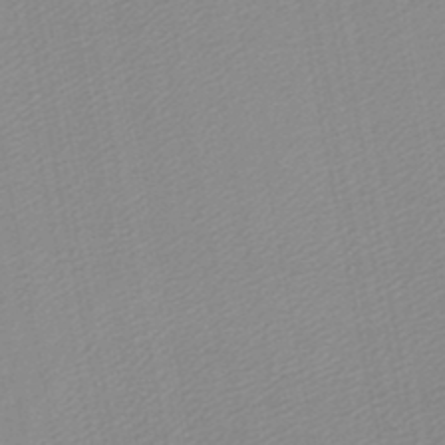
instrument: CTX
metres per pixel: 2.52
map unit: lHb
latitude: -47.1431
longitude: 58.1416
